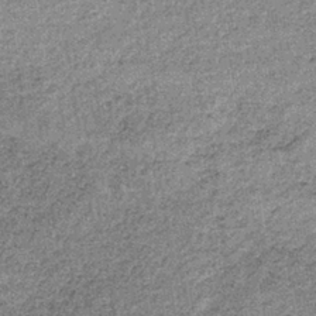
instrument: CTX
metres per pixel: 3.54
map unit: lHb
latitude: -37.7666
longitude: 65.6722
